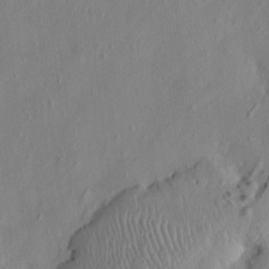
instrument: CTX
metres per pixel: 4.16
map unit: HNhu
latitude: 3.1214
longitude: -7.1592
